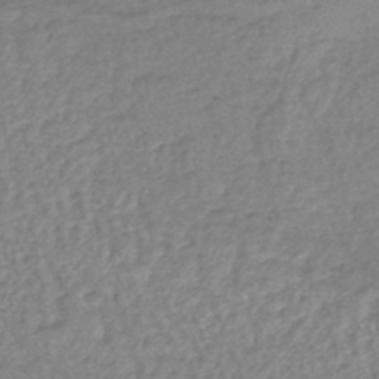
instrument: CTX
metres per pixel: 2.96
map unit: lHb
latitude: -42.2550
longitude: 66.3495
